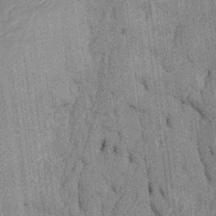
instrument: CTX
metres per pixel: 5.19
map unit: Htu
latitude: -6.8786
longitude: 155.2943
